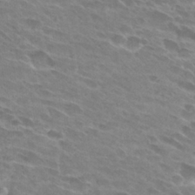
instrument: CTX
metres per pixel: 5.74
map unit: Hto
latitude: 28.0255
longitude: -42.4790
